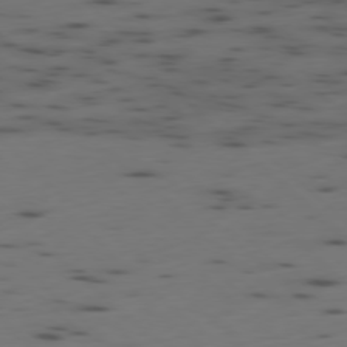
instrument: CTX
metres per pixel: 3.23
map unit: Ap
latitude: -78.4251
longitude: -61.6505
